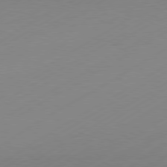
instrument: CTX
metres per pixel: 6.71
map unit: Hpe
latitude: -80.9542
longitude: 14.2362
